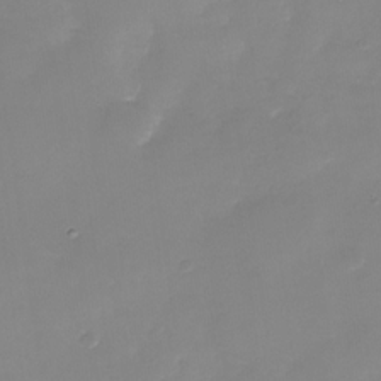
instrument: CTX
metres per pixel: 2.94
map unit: Nhu
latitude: -28.7085
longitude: -67.8205
